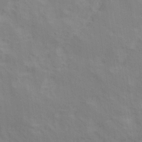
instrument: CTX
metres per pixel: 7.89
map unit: Ave
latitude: 16.3278
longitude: -138.7057
